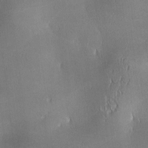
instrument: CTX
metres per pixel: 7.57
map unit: lAa
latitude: 1.0836
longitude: -116.8758
